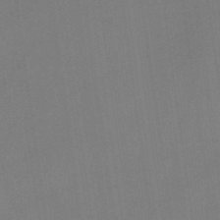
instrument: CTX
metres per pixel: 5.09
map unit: HNb
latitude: -44.6707
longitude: -43.4049
